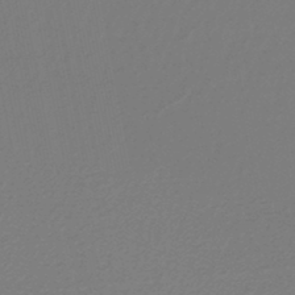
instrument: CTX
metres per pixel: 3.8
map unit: lHb
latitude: -44.7463
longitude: 74.9731
